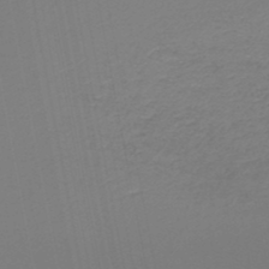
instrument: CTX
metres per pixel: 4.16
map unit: lHb
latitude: -47.2565
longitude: 74.4818
